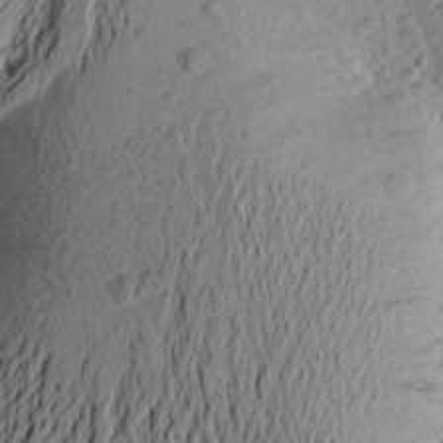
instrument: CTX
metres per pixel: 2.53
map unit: Aa
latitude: 23.0080
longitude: -149.3104
